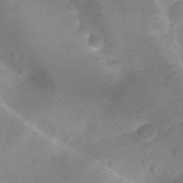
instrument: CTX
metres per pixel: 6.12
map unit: Nhu
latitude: 28.7057
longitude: -55.7449
